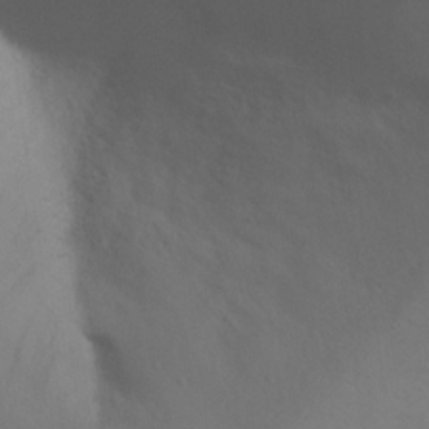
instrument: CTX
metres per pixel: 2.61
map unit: Nhu
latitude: 21.2537
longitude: -73.6505
